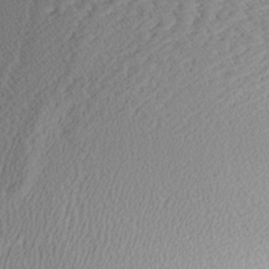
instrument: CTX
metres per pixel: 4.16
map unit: Aa
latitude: 8.4223
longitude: -141.3103
